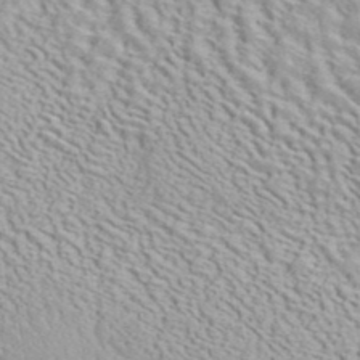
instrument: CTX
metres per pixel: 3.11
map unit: ANa
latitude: 41.1214
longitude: 18.8408
